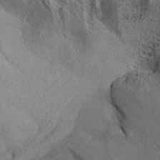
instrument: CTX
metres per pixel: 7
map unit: Aa
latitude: 32.4790
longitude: -138.5168
